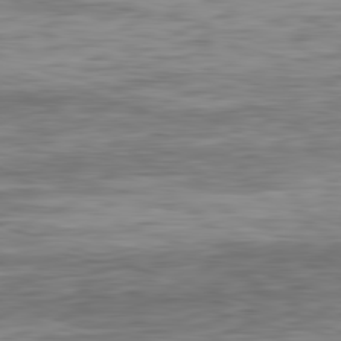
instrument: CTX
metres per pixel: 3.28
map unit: Ap
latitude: -82.3495
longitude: -77.9528
